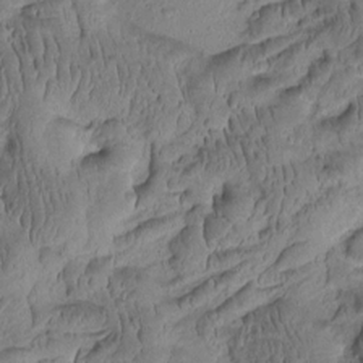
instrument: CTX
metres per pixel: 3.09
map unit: Htu
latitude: -2.4062
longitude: 171.6722
